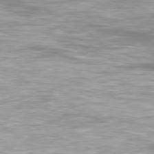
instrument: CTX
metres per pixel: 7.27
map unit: Ap
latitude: -80.1417
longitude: -60.4790
